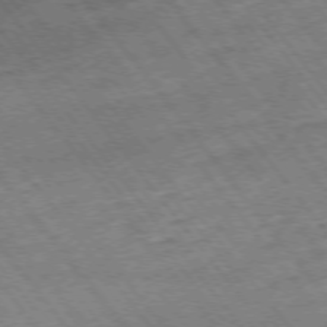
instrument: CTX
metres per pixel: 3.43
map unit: Hpe
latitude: -75.6533
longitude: -17.5371
